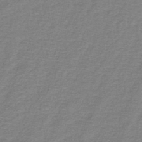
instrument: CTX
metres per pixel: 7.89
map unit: lHb
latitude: -44.5196
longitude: 57.3132
